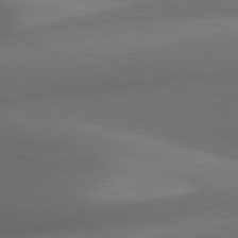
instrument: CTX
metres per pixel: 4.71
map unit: lApd
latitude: 81.3482
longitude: 133.4644
